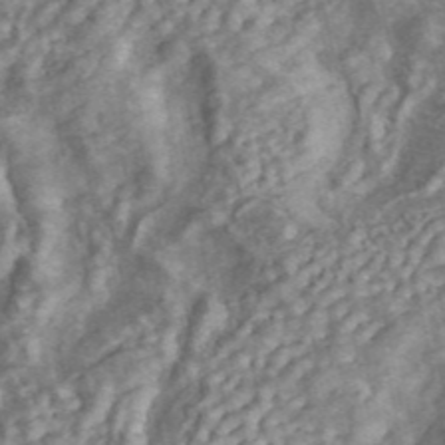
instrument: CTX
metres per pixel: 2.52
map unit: ANa
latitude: 46.1389
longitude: 25.4643
